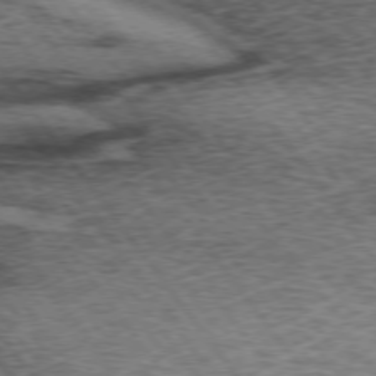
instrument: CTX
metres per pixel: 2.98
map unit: lApd
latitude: 73.7450
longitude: -76.4223
